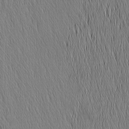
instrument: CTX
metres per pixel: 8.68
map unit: Nhu
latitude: -6.1794
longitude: -150.6679
